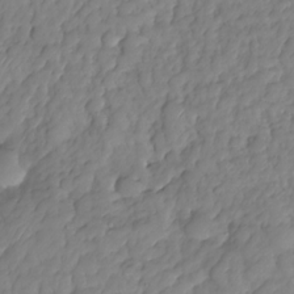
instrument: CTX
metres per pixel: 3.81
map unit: HNhu
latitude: -24.5385
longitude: 49.3321
